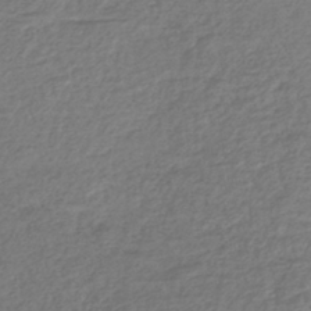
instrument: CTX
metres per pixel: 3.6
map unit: lHb
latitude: -42.6518
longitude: 70.7085
